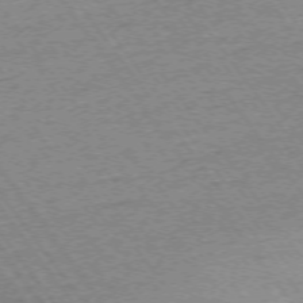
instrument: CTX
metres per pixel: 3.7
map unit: Ap
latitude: -74.2740
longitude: -82.5167
